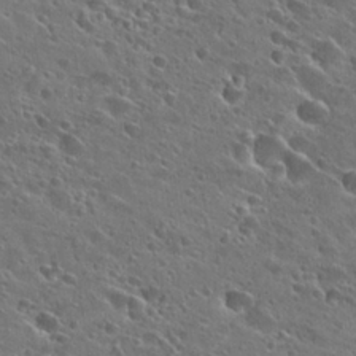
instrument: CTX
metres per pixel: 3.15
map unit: Hto
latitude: 25.9717
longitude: -43.5938
